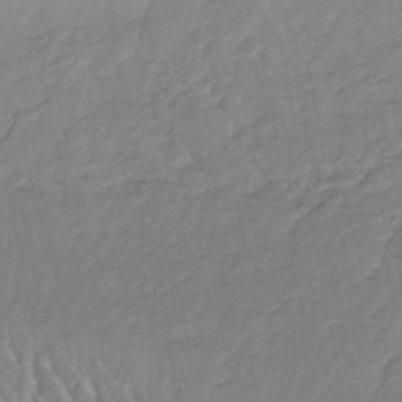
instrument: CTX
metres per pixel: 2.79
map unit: HNhu
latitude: -46.6329
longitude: 92.9164
